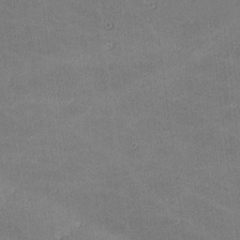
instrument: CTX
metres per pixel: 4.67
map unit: lHvf
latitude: -11.1998
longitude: -103.8772
